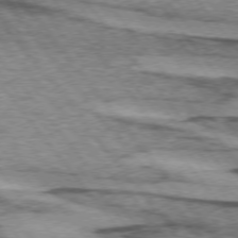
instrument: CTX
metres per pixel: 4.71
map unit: lApd
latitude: 74.1389
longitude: -77.1025
